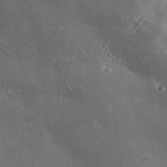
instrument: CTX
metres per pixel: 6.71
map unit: Aa
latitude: 33.6694
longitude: -134.7624
